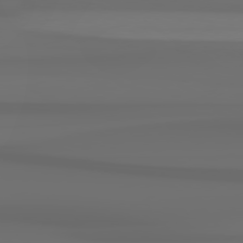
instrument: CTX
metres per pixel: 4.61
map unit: Hpe
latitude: 78.9136
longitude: -137.6316
